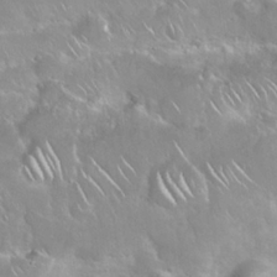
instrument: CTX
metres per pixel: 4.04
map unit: Nhu
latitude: 24.5356
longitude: -60.7435
